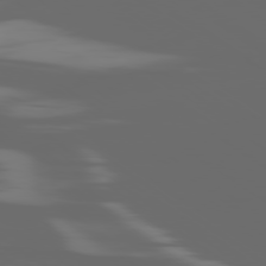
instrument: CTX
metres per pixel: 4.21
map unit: Ap
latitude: -79.4454
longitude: -59.5182
